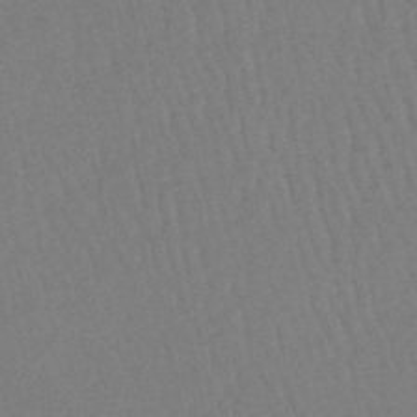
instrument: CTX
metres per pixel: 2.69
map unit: eHb
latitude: -45.7478
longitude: 80.8786
